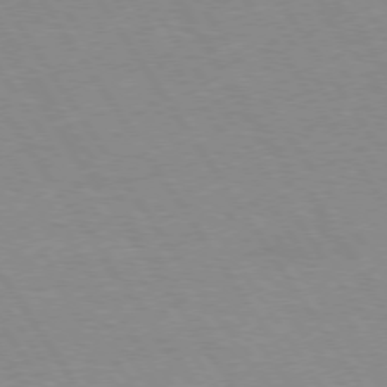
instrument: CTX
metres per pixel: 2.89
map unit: Hpe
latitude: 74.1200
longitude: -140.2333
